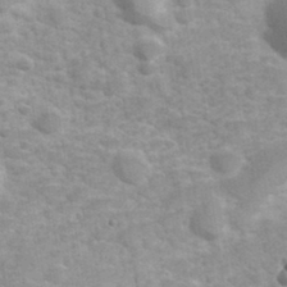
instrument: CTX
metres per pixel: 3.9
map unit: Hve
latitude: 32.1011
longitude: 151.7478
